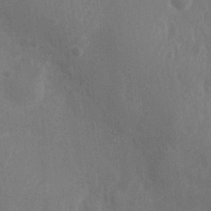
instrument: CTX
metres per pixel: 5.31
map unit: Nhu
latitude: 6.2145
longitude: -19.0269
